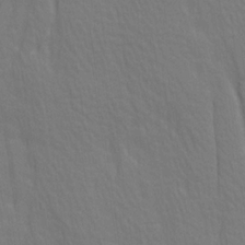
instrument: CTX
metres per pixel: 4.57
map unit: Ave
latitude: 20.8002
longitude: -134.2711
